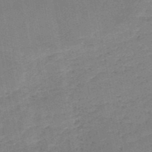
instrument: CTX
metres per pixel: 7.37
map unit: HNb
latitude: -50.4629
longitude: -40.5734
